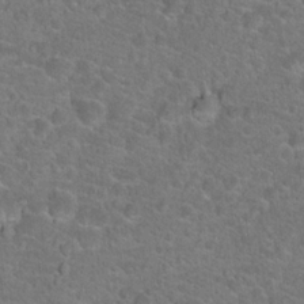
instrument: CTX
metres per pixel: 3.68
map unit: Hto
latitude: 19.7071
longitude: -43.7072
